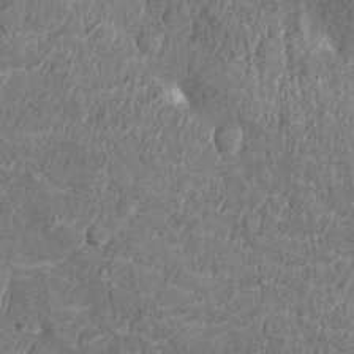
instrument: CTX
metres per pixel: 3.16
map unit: Nhu
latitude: -13.9556
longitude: -23.5749
